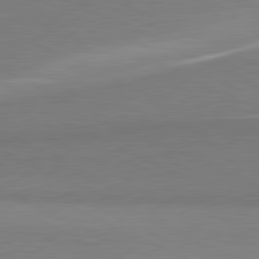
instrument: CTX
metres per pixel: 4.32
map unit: lApd
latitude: 81.1970
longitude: 156.8597
